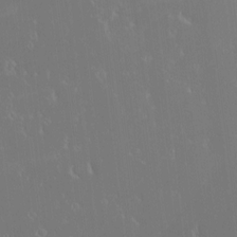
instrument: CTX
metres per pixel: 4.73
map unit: eHh
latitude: -2.3684
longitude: 20.4062
